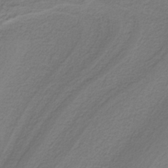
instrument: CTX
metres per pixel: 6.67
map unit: HNb
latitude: -38.6141
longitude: 53.5777
